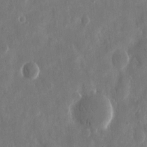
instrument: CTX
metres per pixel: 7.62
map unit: eHh
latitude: 13.2726
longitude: -72.4790
